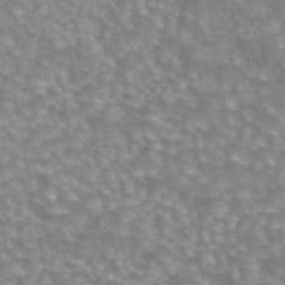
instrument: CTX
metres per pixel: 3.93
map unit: eAb
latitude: 44.7057
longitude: 105.7666
